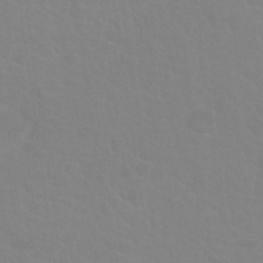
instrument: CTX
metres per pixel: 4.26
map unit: Nhu
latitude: 27.7261
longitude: -52.1389
